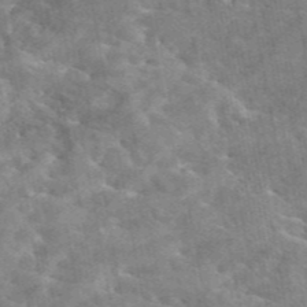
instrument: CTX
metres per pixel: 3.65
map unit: eAb
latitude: 44.8002
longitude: 124.9353
